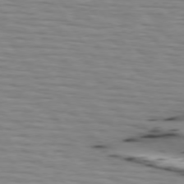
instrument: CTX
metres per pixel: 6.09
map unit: lApd
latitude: 74.8002
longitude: -71.5938
